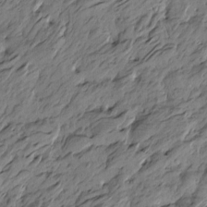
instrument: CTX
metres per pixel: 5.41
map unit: Htu
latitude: -5.9178
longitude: -178.9136
